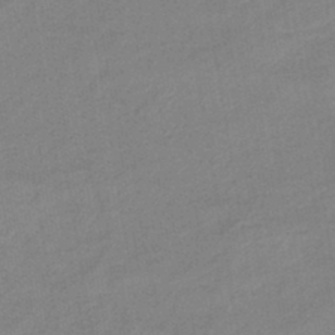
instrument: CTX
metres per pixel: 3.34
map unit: HNb
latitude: -41.4076
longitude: 51.0297
